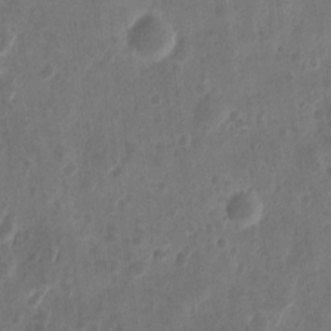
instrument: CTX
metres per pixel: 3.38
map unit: eHh
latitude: 9.6505
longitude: -73.2915
